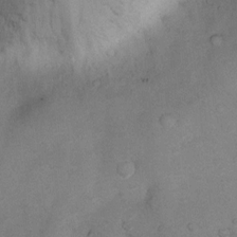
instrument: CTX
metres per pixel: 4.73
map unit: Nhu
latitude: 8.5168
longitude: -23.0269
